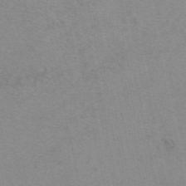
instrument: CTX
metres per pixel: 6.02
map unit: eAb
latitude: 49.4615
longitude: 106.1039
